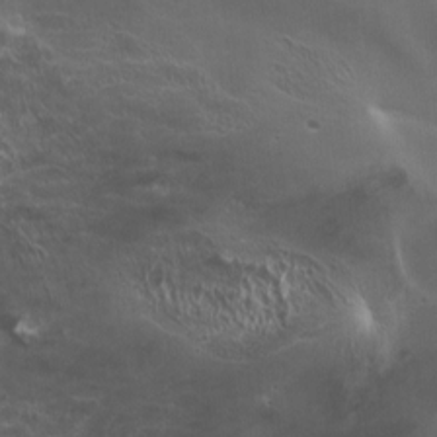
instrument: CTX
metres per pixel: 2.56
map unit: Htu
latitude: -4.7841
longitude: -87.9906
